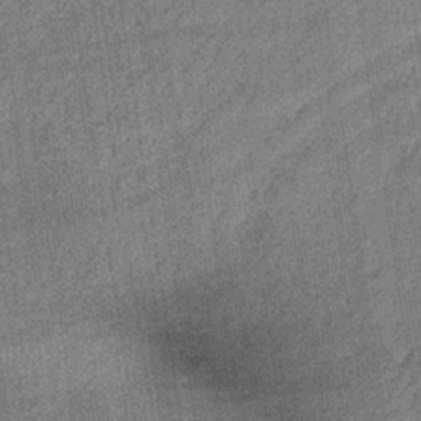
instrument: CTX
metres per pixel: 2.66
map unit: lHb
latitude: -35.9178
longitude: 64.1984
